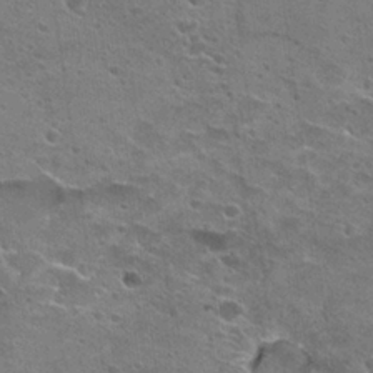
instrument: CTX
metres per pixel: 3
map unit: Hto
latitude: 22.7435
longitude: -42.6113
